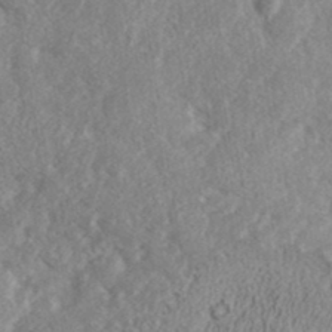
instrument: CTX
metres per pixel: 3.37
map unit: ANa
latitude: 35.8583
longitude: 14.8975
